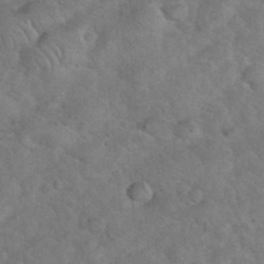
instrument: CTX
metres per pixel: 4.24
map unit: eHh
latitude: 36.6302
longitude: -65.0836
